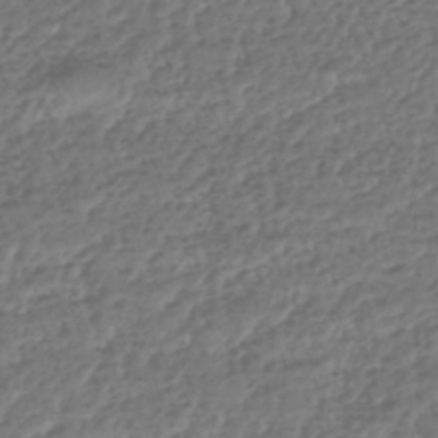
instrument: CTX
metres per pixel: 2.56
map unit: HNhu
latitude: -43.8611
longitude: 107.2754
